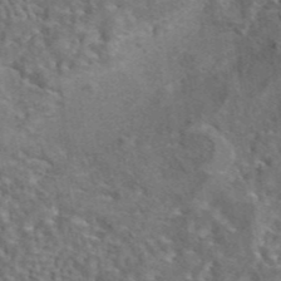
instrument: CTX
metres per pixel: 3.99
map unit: eAb
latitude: 43.4615
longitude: 111.0108
